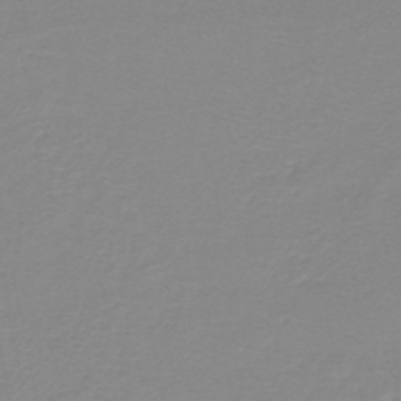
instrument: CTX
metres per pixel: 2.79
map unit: lHb
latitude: -44.2740
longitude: 55.1998
